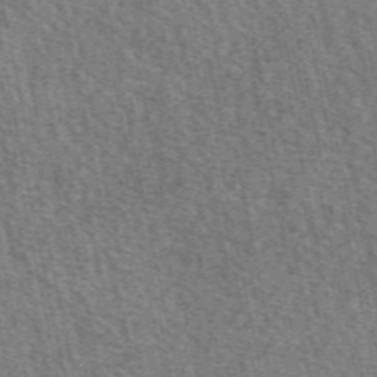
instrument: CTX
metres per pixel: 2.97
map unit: eAb
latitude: 50.4412
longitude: 113.4266
